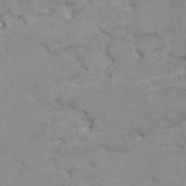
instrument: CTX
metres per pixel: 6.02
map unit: HNhu
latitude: 3.4048
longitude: -3.1403
